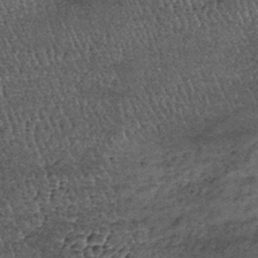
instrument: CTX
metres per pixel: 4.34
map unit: lHb
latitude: -39.4643
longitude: 65.6155
